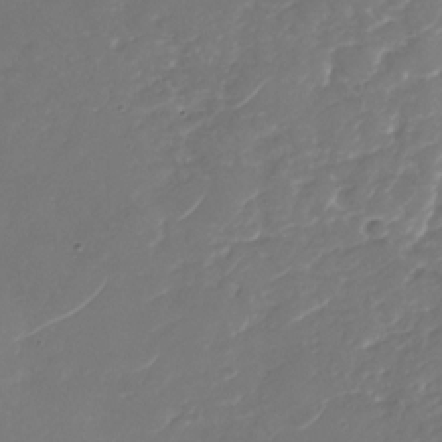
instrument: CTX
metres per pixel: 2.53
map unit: Nhu
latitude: -29.3699
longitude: -71.0458
